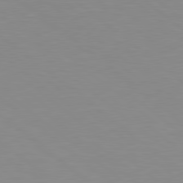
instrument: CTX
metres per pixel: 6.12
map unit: lApd
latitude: 79.2159
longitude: -176.2900
